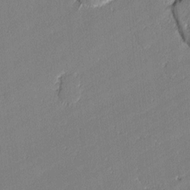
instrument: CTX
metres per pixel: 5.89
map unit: lAvf
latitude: -1.8612
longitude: -109.1025
